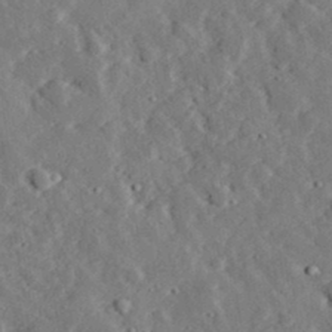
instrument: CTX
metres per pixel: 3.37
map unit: lHvf
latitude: 32.9514
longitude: -83.3481
